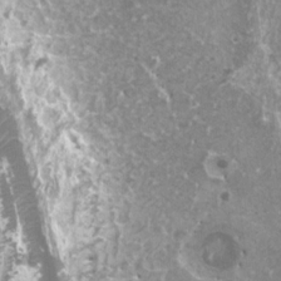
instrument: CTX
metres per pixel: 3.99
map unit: HNhu
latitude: 1.9906
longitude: 6.6518
